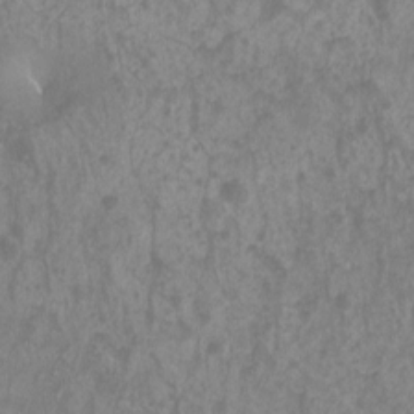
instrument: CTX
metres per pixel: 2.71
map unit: Hto
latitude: -8.1795
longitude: -39.8772
